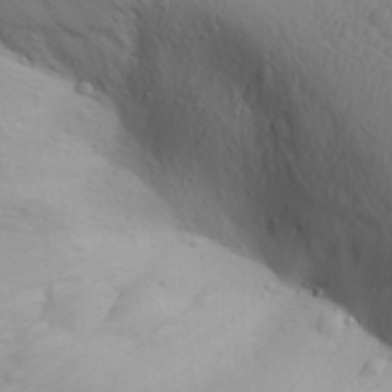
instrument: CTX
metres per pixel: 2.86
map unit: Aa
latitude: 31.1592
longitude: -146.1578
